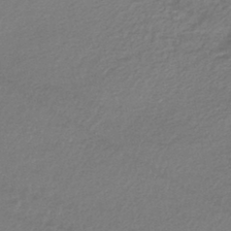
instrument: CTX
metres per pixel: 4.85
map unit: HNhu
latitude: -43.4643
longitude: 103.5399
